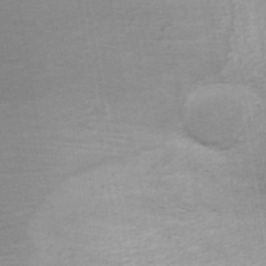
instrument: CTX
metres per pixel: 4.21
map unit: ANa
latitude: 43.2348
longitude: 14.0850
